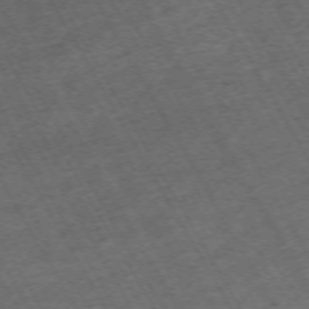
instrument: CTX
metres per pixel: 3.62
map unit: Hpe
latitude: -71.0298
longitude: 16.8975
